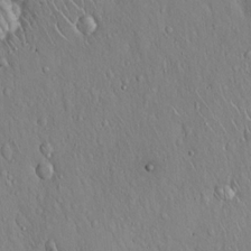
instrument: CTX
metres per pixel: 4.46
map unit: Hto
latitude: 17.5182
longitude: -58.2145
